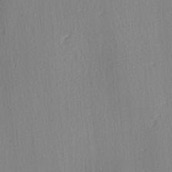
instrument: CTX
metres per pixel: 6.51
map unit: Ave
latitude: 3.3104
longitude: -112.0255
